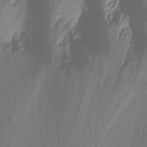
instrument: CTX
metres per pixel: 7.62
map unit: Nhu
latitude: -12.8408
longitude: -61.1403
